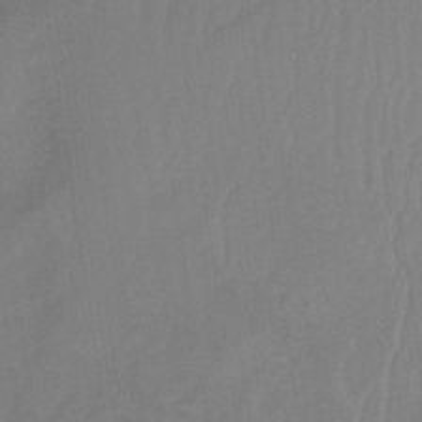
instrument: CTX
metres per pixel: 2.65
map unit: lHb
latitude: -34.1039
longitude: 66.9164
